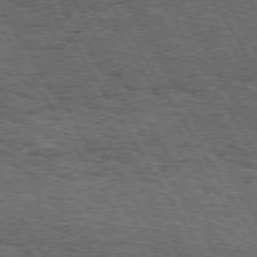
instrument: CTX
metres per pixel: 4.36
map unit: Hpe
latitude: 73.4427
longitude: -142.7246
